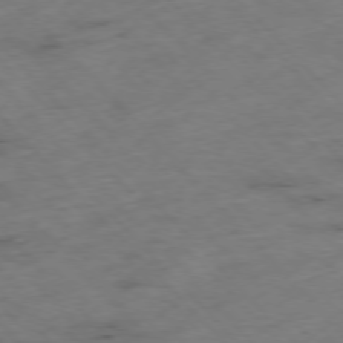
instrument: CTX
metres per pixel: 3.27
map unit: Hpe
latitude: -76.8219
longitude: -17.2348
